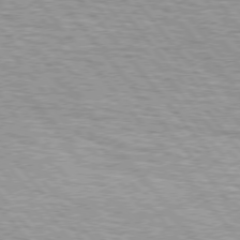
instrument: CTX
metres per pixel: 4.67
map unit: lApd
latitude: 75.1781
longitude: -76.5734
